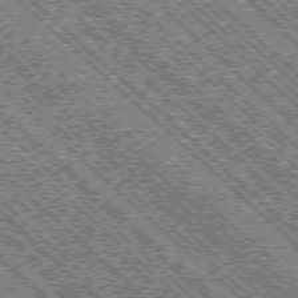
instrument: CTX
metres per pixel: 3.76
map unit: Ap
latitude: -76.3495
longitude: -96.1956
